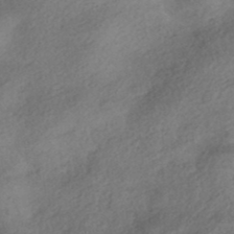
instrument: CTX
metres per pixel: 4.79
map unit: HNhu
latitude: -41.9178
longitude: 102.9164
